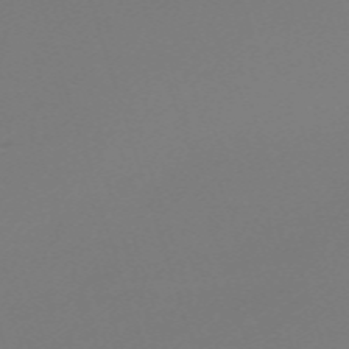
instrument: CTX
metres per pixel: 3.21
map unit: eHh
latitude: -62.5573
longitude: 52.9919
